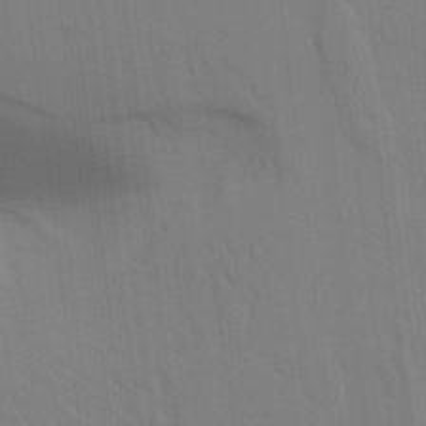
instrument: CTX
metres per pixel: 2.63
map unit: Aa
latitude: 24.8757
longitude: -133.2537
